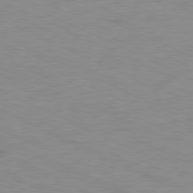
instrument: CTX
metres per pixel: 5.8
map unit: Ap
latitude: -78.5384
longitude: -73.3671
